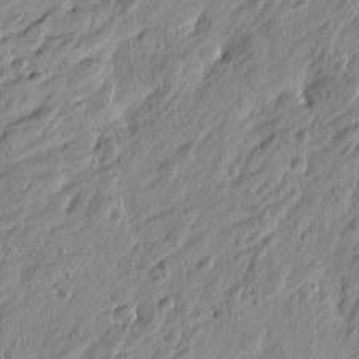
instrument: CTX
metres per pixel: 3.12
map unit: Htu
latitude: -4.1983
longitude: -179.7072
